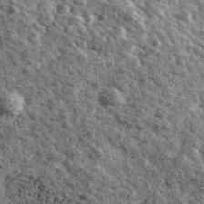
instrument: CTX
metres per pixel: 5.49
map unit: Ave
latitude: 40.9325
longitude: -107.7450
